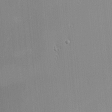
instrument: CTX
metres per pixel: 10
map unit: eHh
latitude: -2.3117
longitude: -85.3671
